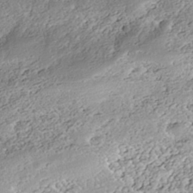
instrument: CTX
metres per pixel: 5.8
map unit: Nhe
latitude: -39.5588
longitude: -116.9136
